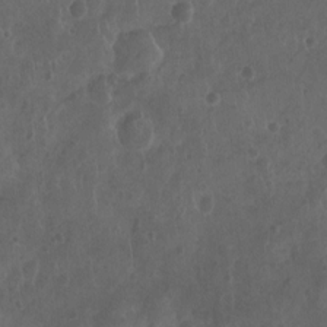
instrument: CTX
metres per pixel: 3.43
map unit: Nhu
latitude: -10.4440
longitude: -21.2537
